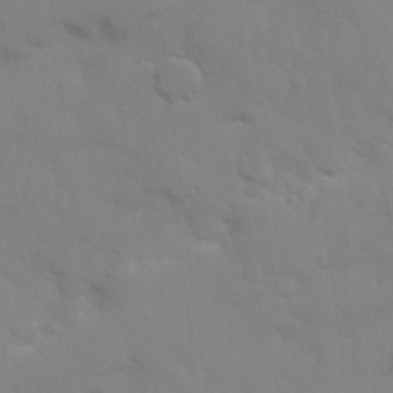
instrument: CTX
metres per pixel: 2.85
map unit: Hve
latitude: 25.9717
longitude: 148.1984
